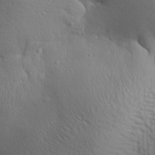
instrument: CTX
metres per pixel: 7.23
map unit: Aa
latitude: 29.3859
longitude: -139.5182
